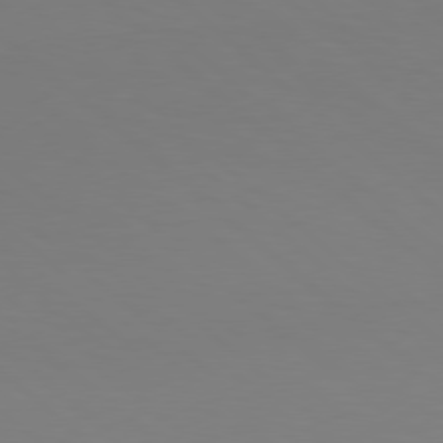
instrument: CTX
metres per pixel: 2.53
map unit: Hpe
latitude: 77.7827
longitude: -125.3481
